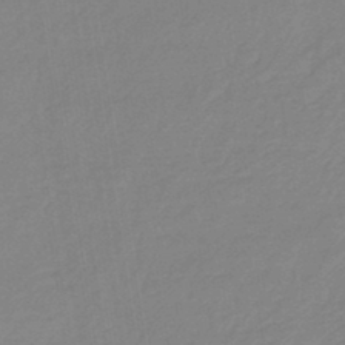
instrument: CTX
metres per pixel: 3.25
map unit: eHb
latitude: -44.6519
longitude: 86.2740
